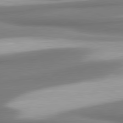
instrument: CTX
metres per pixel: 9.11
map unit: lApd
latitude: 80.5735
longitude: 177.6911
